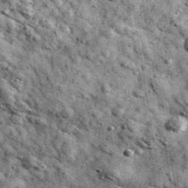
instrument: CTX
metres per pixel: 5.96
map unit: Ave
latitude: 40.6868
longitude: -106.8758
